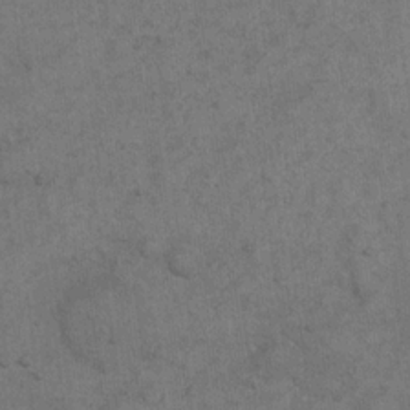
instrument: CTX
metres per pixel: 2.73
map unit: eHh
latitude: 19.2159
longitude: -63.3482
